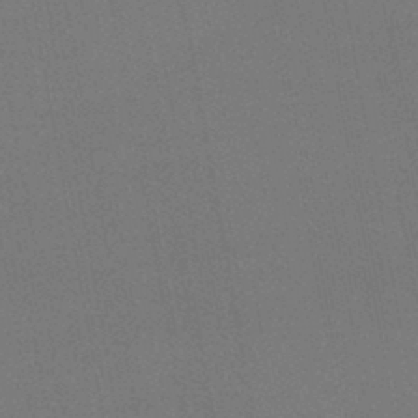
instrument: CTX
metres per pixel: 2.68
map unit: lHb
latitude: -43.8611
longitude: 67.5021
